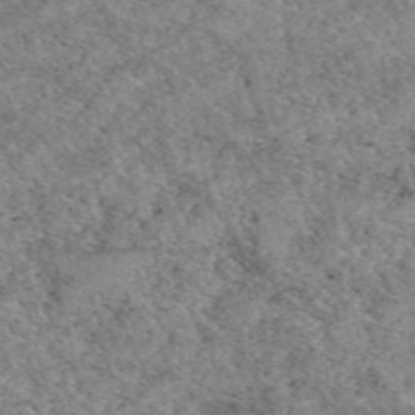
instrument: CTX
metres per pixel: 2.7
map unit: eAb
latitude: 50.0633
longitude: 112.1984
